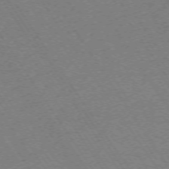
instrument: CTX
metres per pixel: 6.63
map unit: Ap
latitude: -73.1998
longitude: -71.1214
